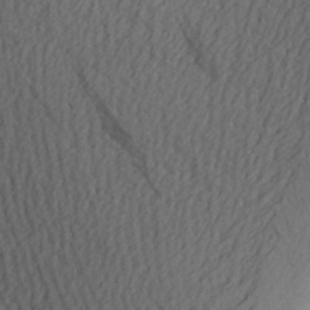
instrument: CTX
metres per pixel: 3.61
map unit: Aa
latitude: 27.8583
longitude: -145.2726
